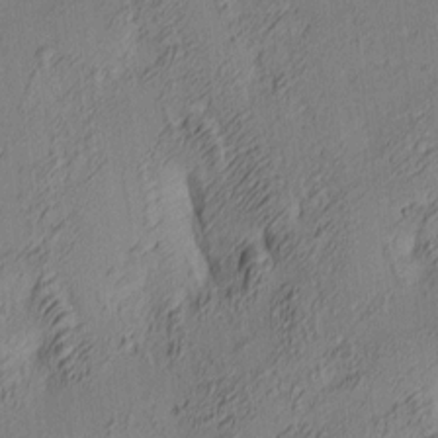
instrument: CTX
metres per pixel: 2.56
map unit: lAa
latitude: 4.4790
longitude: -115.6315
